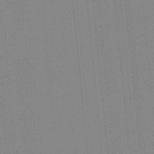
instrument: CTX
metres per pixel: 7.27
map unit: lHb
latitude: -49.0298
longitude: 81.1620
